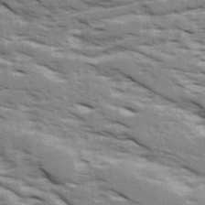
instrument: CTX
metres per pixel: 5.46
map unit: Ave
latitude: 16.5168
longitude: -129.8394
